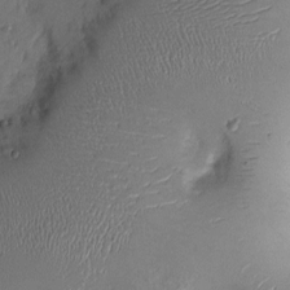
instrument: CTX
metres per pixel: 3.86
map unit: Ht
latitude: -2.5195
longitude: -13.3860
